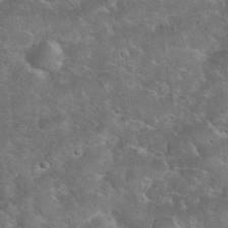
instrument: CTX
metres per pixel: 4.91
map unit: eHh
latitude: 36.1578
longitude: -65.1403
